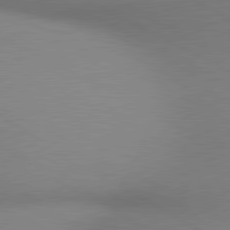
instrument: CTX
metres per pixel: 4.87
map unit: lApd
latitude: 80.5168
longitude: 134.4251
